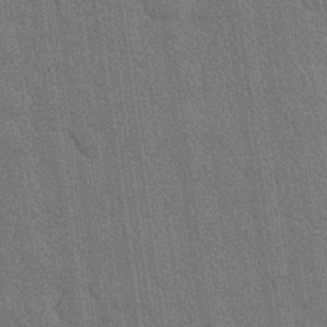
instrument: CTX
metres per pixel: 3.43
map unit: Nhu
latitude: 28.8380
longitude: -68.2901
